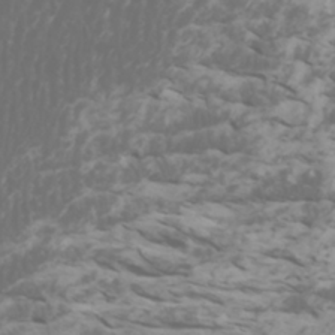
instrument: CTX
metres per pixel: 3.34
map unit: Htu
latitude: -5.2942
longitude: -74.2900
